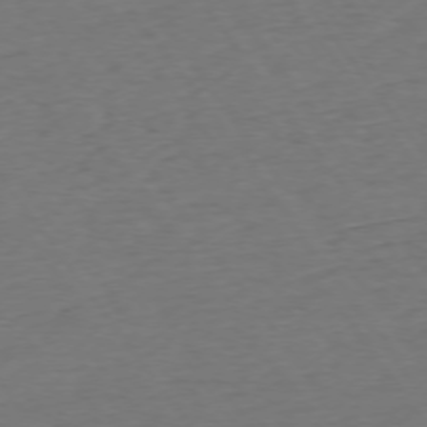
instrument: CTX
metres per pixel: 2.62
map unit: Ap
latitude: -75.1243
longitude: -89.5560
